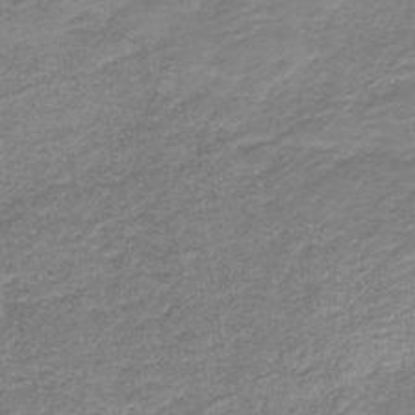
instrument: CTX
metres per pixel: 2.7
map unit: HNb
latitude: -38.7841
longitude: 50.9542
